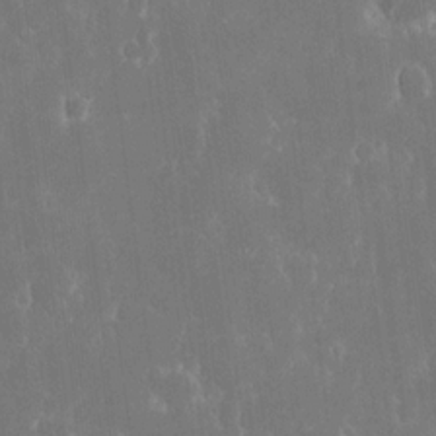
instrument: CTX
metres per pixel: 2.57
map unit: eHh
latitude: 15.9717
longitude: -73.0270
